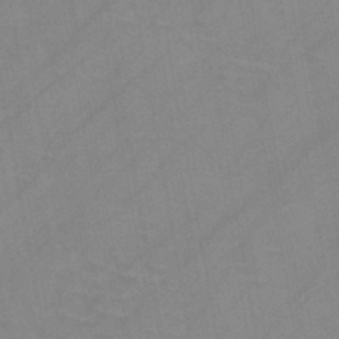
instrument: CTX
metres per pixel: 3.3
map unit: HNb
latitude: -44.8786
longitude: -40.8002
